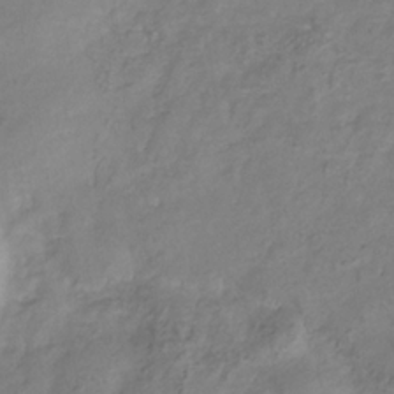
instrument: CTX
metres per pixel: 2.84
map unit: Hve
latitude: -33.1998
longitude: 90.7841
